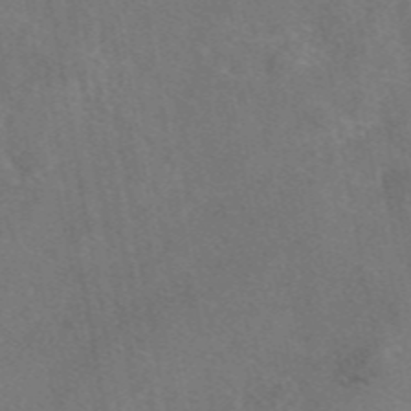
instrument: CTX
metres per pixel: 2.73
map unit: eAb
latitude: 47.6127
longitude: 108.8219
